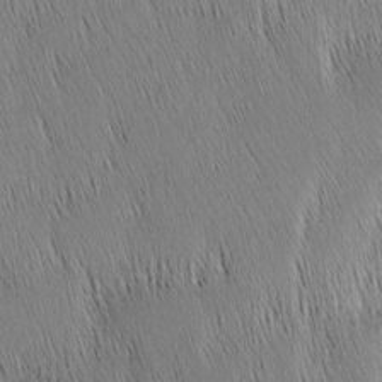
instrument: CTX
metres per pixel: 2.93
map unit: Nhu
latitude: -4.7652
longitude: -150.1011
